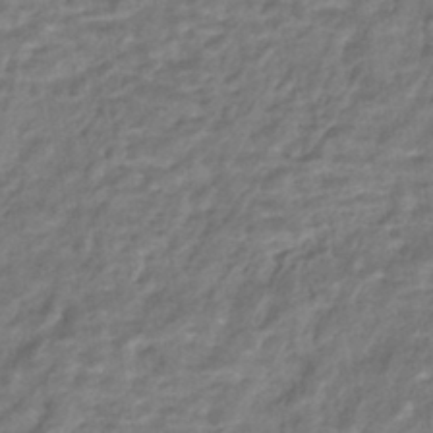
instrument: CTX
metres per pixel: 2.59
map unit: HNhu
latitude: -44.4062
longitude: 102.0094
